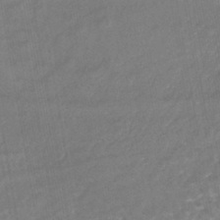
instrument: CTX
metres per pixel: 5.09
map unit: lHb
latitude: -43.7099
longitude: 80.6330
